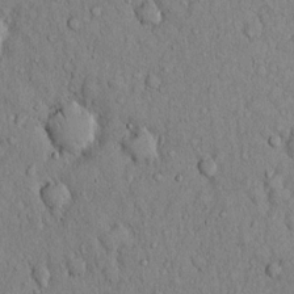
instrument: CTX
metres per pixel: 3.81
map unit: Hto
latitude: 13.1025
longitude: -58.0822
